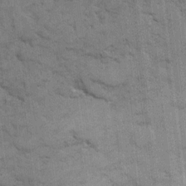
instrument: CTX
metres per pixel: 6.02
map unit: eHh
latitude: 8.1200
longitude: -64.8380
